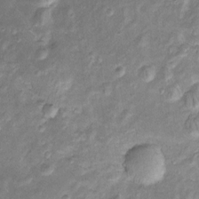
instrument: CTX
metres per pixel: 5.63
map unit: Htu
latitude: -4.9541
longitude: 157.7666
